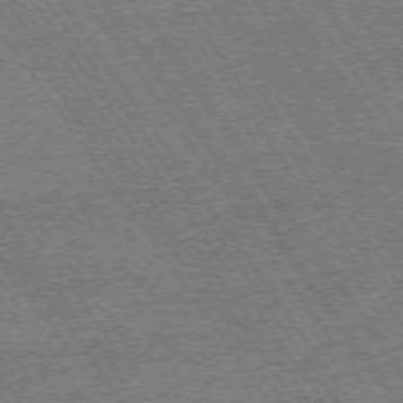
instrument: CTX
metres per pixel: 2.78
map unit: Ap
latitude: -74.8597
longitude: -89.3293
